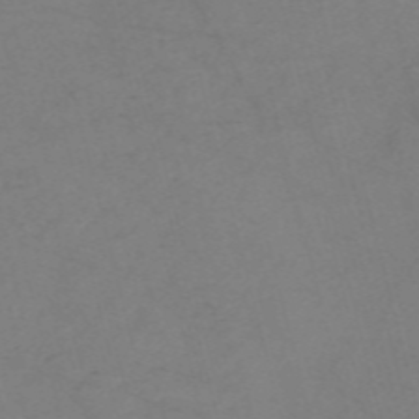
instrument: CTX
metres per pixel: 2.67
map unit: Nve
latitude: -57.8611
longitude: 51.0675
